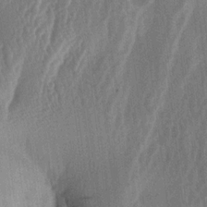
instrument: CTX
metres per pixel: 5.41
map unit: lAa
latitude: -6.1039
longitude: -129.3293
